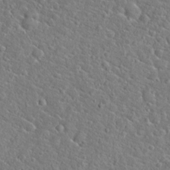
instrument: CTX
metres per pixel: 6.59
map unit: Hto
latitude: 20.3279
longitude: -44.6679
